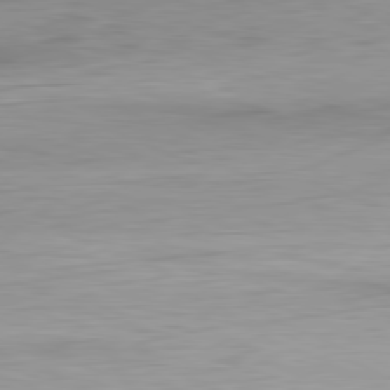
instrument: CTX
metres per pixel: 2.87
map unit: Ap
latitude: -81.7856
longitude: -76.1389
